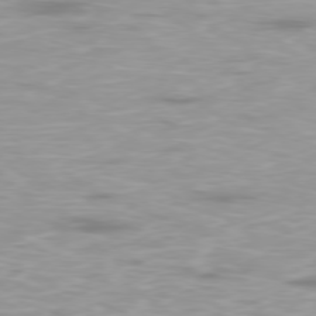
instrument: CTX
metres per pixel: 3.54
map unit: Ap
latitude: -79.1431
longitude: -92.9702
